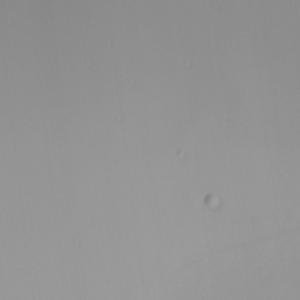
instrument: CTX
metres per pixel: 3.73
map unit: Nhu
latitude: -0.0850
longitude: -77.5938
